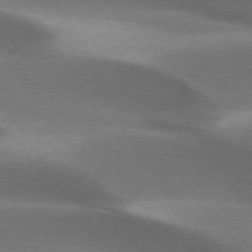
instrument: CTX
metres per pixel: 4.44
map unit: lApd
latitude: 73.3671
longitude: -52.3845
